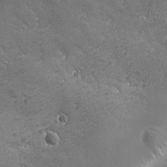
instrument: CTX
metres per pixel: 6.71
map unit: Ave
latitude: -7.8989
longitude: -121.3671
